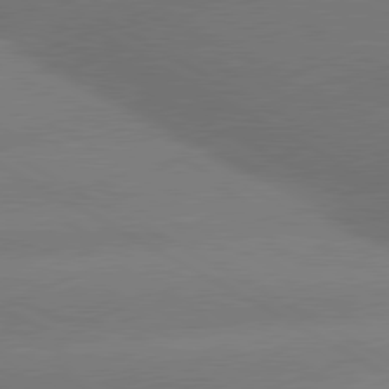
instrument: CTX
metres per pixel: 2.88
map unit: lApd
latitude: 80.2711
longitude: -150.4034
